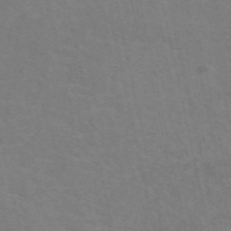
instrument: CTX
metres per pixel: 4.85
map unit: eAb
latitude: 50.8002
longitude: 105.8044
